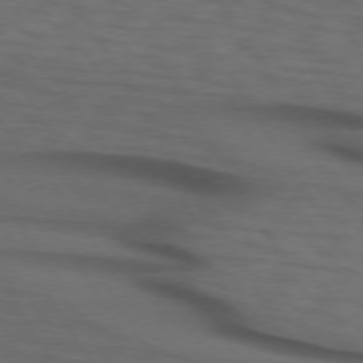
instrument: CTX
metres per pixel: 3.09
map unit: lApd
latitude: 73.2348
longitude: -74.3467
